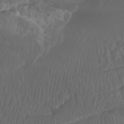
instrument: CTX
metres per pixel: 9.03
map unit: Htu
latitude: -5.3698
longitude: -73.6127
